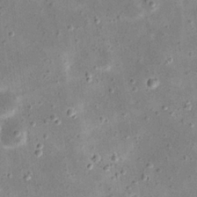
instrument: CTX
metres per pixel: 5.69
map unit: eHh
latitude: 21.5749
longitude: -66.8758
